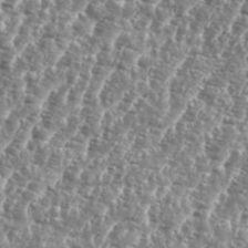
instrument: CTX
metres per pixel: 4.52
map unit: eHh
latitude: 35.1781
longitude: -135.2348
